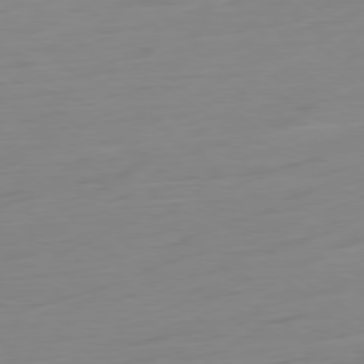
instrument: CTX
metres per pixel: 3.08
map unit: Ap
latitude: -79.0297
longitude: -65.7261
